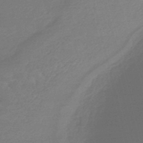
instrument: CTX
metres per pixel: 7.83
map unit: eHb
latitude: -47.4454
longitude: 86.9542
